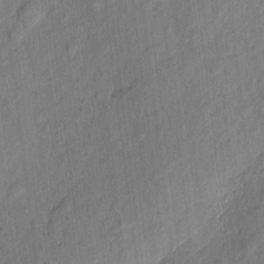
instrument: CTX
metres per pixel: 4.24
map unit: eHh
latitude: 5.7261
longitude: -73.3104
